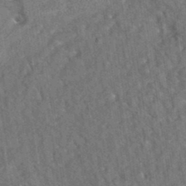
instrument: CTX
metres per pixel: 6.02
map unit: eAb
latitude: 35.3481
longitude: 112.2929
